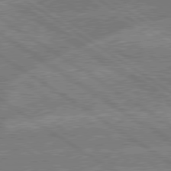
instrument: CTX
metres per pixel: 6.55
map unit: lApd
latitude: 79.3293
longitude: -162.3279
